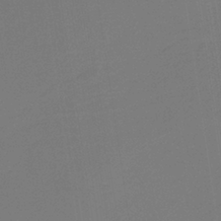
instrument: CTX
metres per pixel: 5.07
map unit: HNb
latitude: -37.6721
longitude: 55.0298
